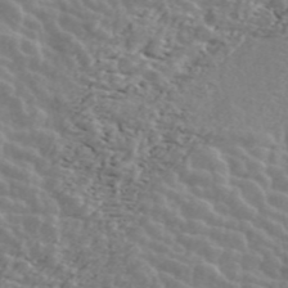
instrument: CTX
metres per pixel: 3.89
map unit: ANa
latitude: 45.4427
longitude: 38.2550
